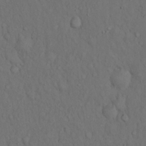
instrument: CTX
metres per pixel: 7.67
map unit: Hto
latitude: 15.0459
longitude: -61.9528
